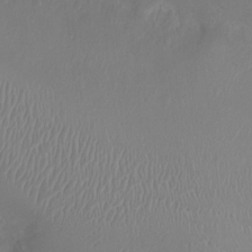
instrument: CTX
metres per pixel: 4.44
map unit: Ht
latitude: -3.0297
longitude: -16.5357
